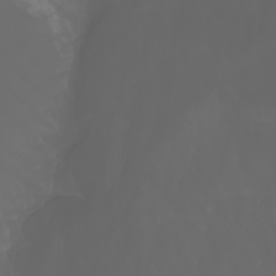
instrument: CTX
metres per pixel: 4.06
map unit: Nhu
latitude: -7.7666
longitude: -84.0255
